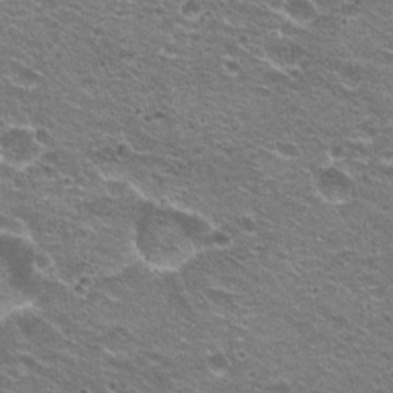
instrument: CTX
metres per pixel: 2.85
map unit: Hto
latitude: 21.3293
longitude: -32.7246
